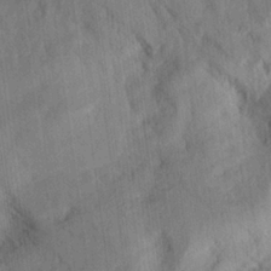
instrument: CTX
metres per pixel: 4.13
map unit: eHh
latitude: 24.4412
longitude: -80.2900
